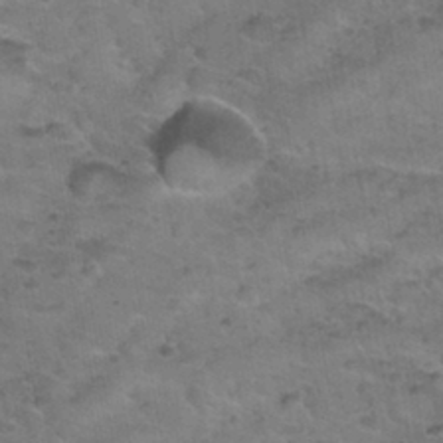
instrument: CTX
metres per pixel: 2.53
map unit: Nhu
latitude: 30.7247
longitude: -52.6869
